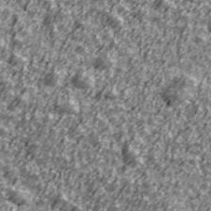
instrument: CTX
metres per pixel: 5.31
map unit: Ave
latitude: 41.9717
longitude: -113.8772
